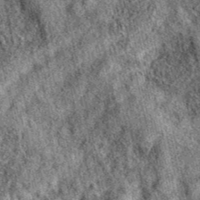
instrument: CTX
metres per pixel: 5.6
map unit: eAb
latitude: 39.1970
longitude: 109.2187
